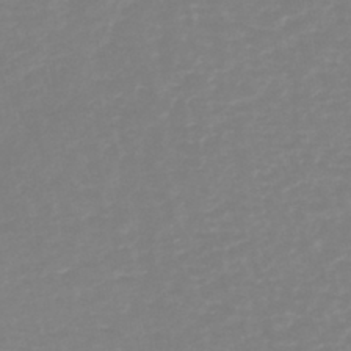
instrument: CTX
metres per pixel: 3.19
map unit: lHb
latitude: -40.1606
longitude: 65.0487
